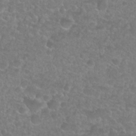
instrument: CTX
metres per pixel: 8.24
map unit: Nhu
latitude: 27.2537
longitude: -52.8191
